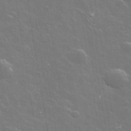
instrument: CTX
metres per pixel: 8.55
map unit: lHvf
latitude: 36.0633
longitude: -92.0444
